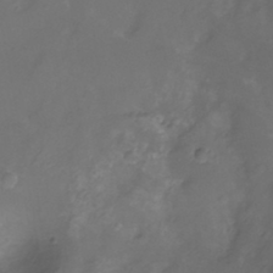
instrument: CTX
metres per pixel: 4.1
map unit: Nhu
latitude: -11.5210
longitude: -22.8380
